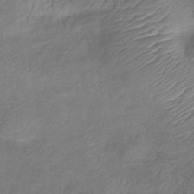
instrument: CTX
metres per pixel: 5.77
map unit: lHb
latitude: -41.8044
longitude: 79.1998
